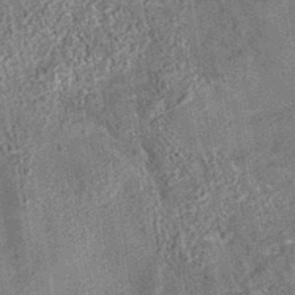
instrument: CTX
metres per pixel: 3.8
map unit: eAb
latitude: 35.3859
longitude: 115.0864
